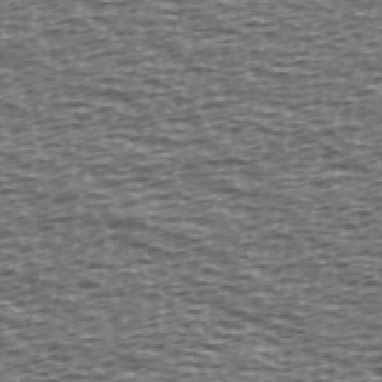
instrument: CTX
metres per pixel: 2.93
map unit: Ave
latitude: 38.9703
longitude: -112.8380
